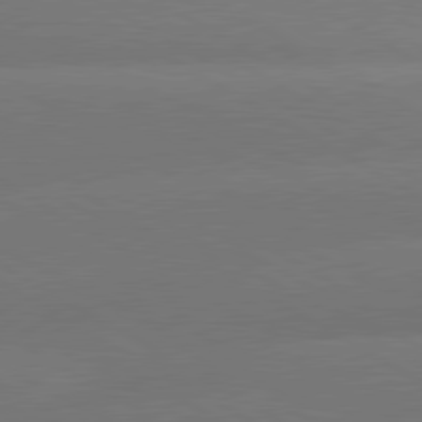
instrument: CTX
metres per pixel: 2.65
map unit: lApd
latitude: 80.5357
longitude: -146.3657
